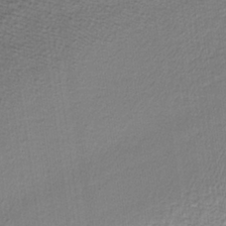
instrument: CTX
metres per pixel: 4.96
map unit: lHb
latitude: -36.0283
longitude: 61.8233
